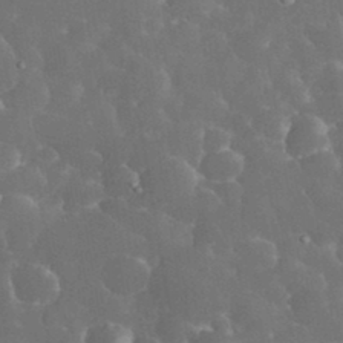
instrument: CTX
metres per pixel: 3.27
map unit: eHh
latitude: 33.8772
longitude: -63.7639
